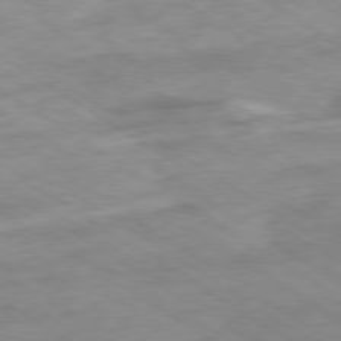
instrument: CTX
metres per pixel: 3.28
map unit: Ap
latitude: -80.1795
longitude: -75.3482
